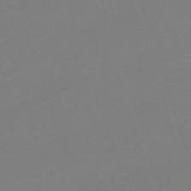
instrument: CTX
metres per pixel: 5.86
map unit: eHh
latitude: -63.3698
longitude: 49.5210
